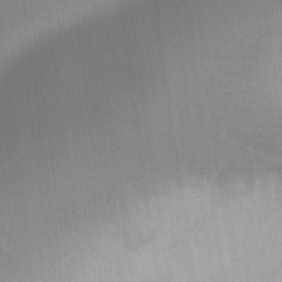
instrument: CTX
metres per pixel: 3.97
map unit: Ht
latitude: -15.4644
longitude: -41.8961
